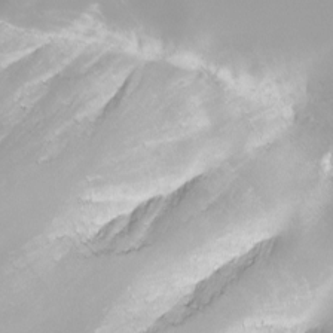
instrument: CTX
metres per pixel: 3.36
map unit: Nhu
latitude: -8.5763
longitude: -93.7071
